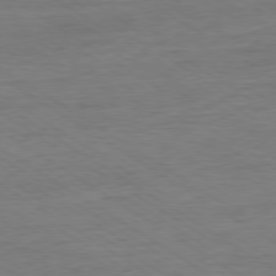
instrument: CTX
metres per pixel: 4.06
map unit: Ap
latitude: -80.3495
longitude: -79.2348
